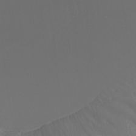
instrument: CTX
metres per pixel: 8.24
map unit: Htu
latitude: -6.1039
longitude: -71.0836
